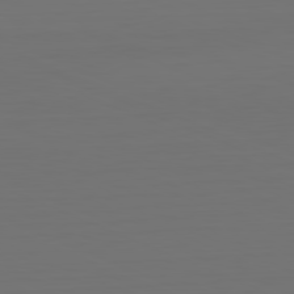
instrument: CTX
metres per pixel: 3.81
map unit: Hpe
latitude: -81.8423
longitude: 7.3320
